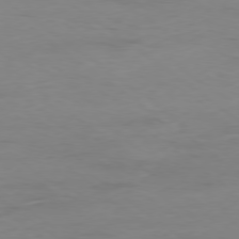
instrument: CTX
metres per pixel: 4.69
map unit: Hpe
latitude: -78.8975
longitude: 13.8989
